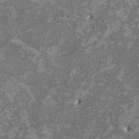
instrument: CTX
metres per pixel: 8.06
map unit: HNhu
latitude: 2.1011
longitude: -3.3481
